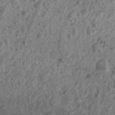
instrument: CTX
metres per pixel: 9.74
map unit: Nhu
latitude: 6.9325
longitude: -20.3089
